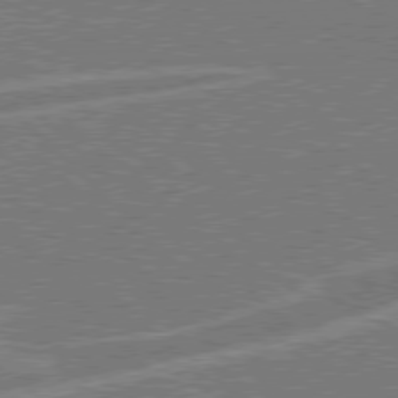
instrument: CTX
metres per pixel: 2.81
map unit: Hpe
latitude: 77.9528
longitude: -151.1970
